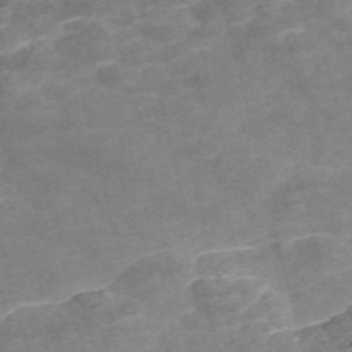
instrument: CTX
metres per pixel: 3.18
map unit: Nve
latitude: -56.9541
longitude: 51.3321
